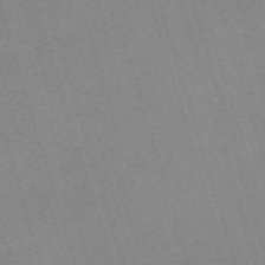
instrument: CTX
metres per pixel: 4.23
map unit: eHh
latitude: -62.5007
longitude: 49.5210
